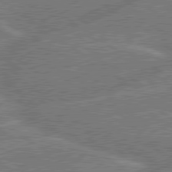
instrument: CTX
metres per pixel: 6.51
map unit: lApd
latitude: 79.8584
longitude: -145.0080
